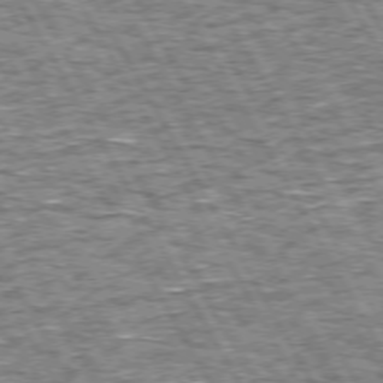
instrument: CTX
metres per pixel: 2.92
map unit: Hpe
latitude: 72.6869
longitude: -125.5560
